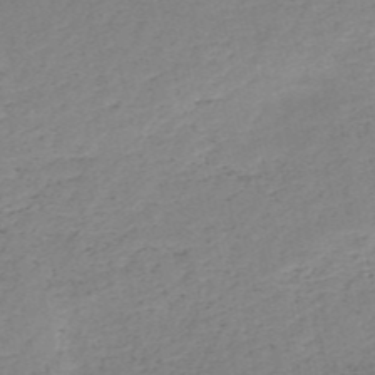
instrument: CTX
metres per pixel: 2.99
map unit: HNb
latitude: -52.6140
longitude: -42.3656
